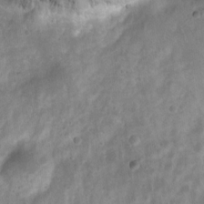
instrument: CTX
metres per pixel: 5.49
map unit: Nhu
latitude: 8.2901
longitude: -22.0255
